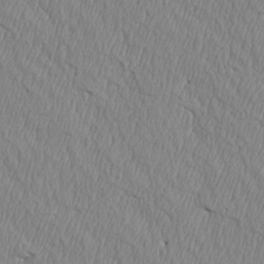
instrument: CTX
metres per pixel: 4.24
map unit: Htu
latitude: 4.1200
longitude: 151.4643
